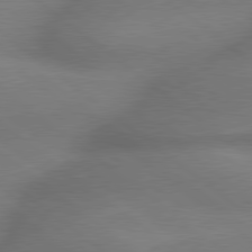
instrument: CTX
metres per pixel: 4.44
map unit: lApd
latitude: 79.5749
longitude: -167.0269
